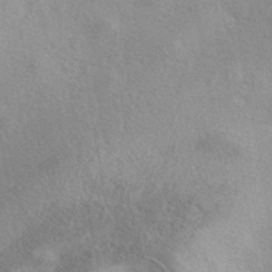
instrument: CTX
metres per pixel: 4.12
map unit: eAb
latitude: 40.1388
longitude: 105.8044
